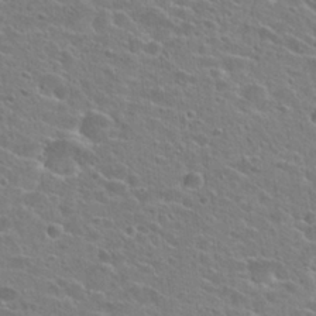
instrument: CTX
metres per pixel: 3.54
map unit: Hto
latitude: 24.7624
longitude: -44.9136
